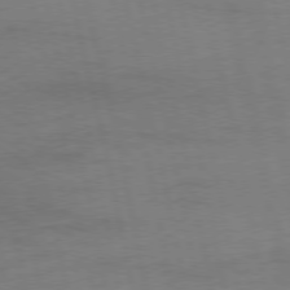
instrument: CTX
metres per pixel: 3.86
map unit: Ap
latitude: -77.0109
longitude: -74.2900
